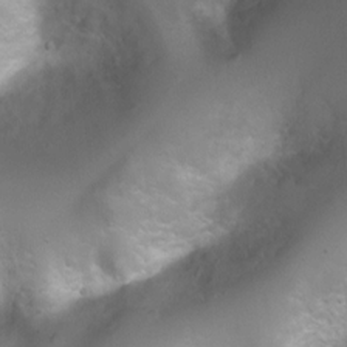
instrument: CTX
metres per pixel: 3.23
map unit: Ht
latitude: 4.5546
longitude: -21.0647
